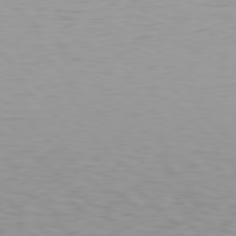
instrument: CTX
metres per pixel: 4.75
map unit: Hpe
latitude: 78.5546
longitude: -167.2159
